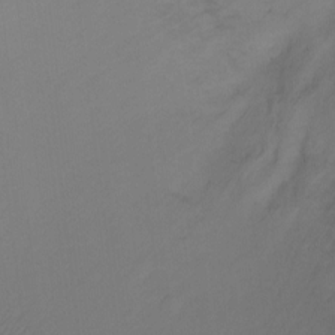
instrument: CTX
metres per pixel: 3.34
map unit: Ht
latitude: -6.2361
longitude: -34.6868
